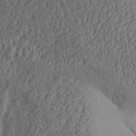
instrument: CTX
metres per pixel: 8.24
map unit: Aa
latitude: 29.1970
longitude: -133.8583
